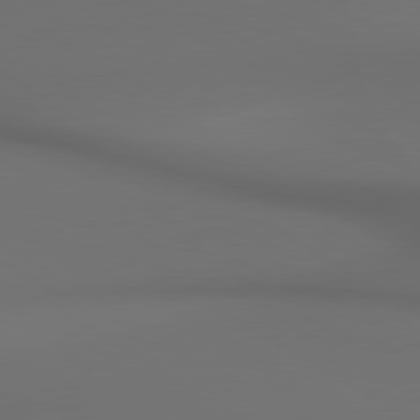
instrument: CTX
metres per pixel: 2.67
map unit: lApd
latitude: 80.5357
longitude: 155.5021
